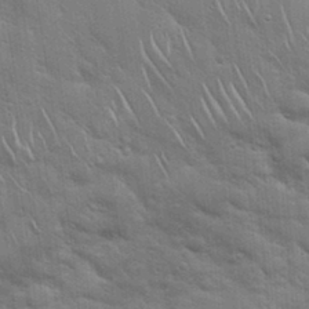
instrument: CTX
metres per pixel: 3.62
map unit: Hto
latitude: 18.8002
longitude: -51.9339
